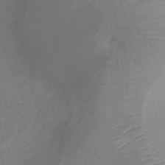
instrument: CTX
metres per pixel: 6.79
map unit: lHb
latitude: -37.4643
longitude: 73.3320
